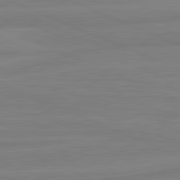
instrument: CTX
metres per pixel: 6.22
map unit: lApd
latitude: 81.8205
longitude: -173.7827
